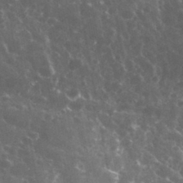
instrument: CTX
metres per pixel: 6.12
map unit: eHh
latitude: 33.9150
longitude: -60.3656
